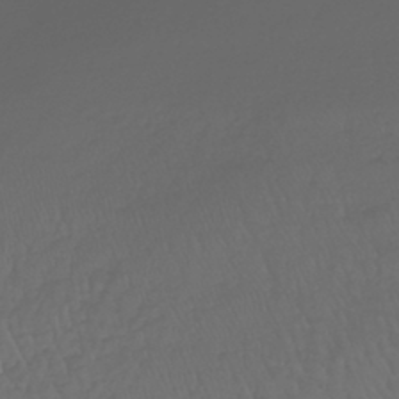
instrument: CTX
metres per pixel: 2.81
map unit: lHb
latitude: -39.6533
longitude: 70.2173
